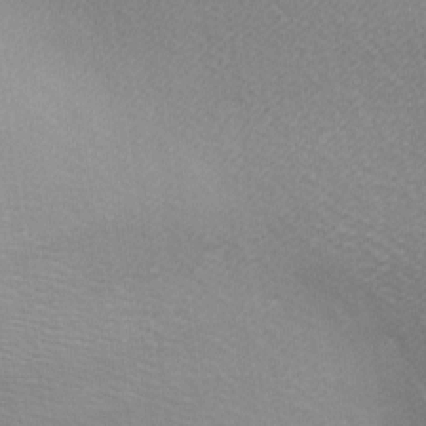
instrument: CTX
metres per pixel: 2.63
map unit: lAa
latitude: -5.8422
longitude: -121.7072
